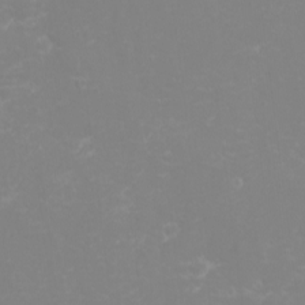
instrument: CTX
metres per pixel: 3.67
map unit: eHh
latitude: -2.8219
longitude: -75.6505
